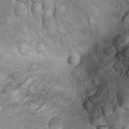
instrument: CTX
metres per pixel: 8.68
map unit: Ht
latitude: 11.8206
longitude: -31.6505
